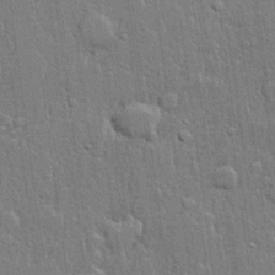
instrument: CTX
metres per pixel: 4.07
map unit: lHvf
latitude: 21.5371
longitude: 142.9730
